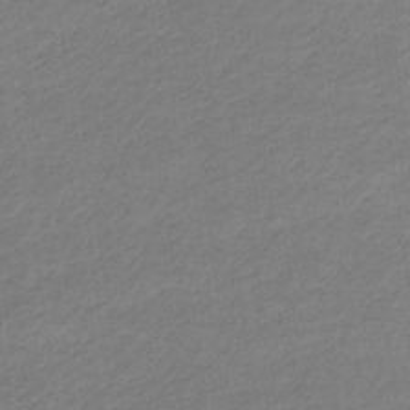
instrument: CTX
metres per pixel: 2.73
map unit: eHb
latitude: -33.3699
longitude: 70.5196
